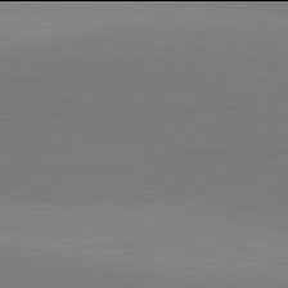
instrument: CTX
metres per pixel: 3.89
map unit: lApd
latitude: 81.9906
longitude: 138.6708
